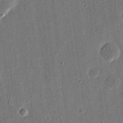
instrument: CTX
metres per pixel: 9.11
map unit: eHh
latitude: 16.4034
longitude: -70.6301
